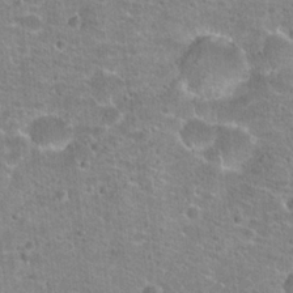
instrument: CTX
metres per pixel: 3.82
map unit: Hto
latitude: 21.3860
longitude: -42.5546
